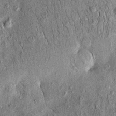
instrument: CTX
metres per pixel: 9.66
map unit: eHh
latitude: 0.0822
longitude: 15.2754
